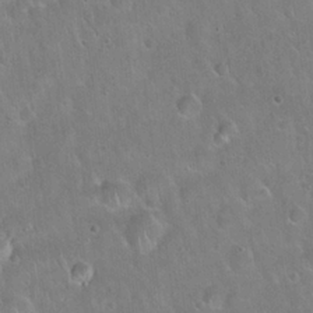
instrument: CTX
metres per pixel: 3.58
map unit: Hto
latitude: 22.2522
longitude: -52.0822
